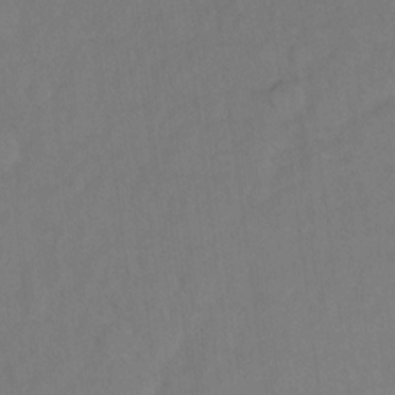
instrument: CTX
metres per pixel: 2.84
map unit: Ht
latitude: 5.7639
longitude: -30.1011
